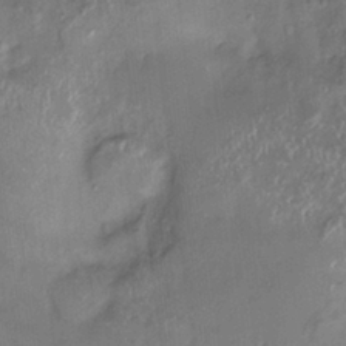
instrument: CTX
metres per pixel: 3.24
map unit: HNhu
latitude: 3.7638
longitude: 8.6329
